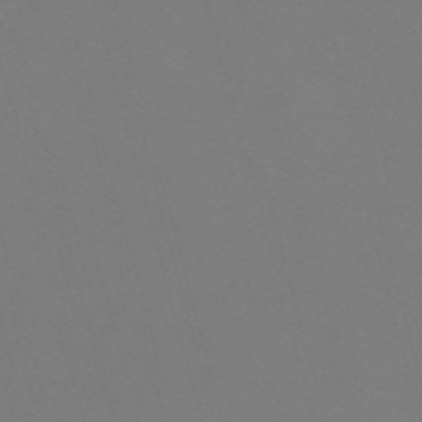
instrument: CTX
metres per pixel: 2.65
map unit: Nve
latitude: -58.3684
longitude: 60.5007
